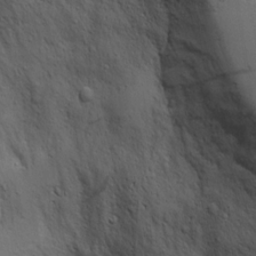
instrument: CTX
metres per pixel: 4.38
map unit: Aa
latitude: 18.9891
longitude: -125.4993
